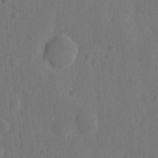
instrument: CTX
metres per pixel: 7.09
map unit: eHh
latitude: 7.0647
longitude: -73.0648
